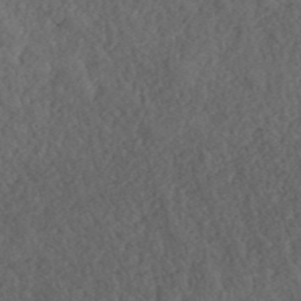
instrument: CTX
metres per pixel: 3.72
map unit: ANa
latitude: 42.3089
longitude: 51.8611
